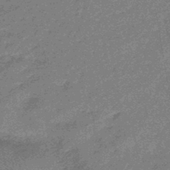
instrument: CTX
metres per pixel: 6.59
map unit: eHb
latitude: -44.6330
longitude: 88.4251
